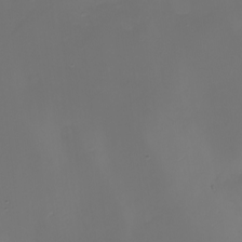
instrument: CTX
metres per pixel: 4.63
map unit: eHh
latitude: -5.1620
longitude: -87.3293
